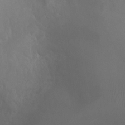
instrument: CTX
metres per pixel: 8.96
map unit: Ht
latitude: -3.4454
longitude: -25.4048
